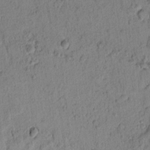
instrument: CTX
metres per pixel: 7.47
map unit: lAvf
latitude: 8.1011
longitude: 165.2565
